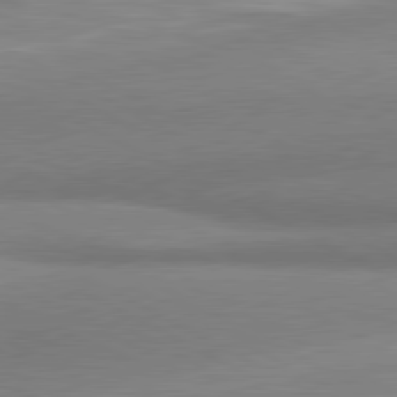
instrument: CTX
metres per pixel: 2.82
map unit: lApd
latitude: 80.5168
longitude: 167.4832
